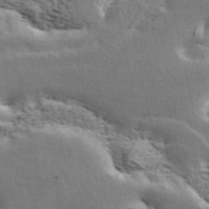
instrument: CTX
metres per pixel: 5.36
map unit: ANa
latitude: 42.5168
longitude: 47.0486
